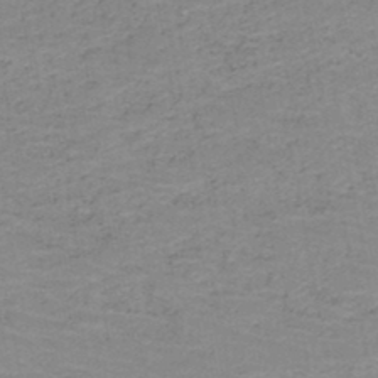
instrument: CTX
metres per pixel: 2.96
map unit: HNb
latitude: -45.7856
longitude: -44.9513
